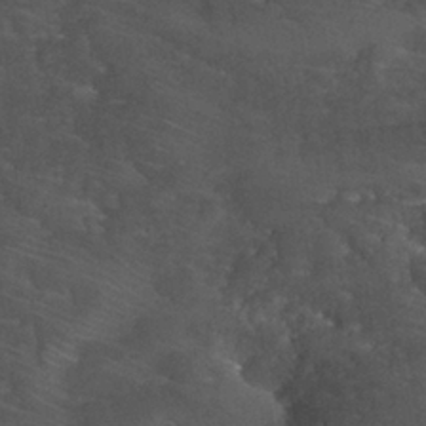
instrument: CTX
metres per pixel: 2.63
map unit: Nhu
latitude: 26.5924
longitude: -50.5167
